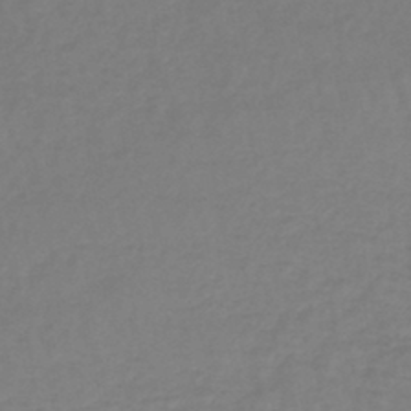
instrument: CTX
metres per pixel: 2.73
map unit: lHb
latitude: -44.6519
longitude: 66.1039
